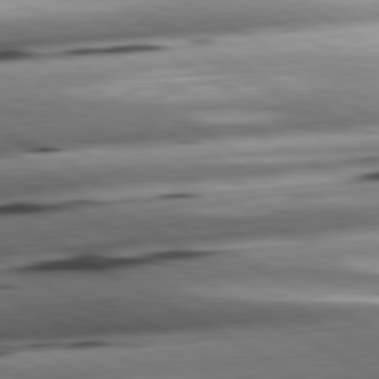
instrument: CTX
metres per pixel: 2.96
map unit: lApd
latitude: 80.8380
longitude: -161.9150
